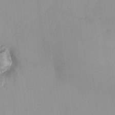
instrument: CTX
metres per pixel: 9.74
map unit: HNhu
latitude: 7.8205
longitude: 10.5196
